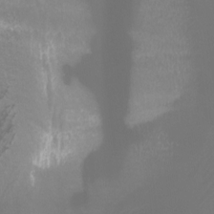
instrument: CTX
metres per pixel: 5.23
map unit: Htu
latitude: -13.3321
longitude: -71.1403
